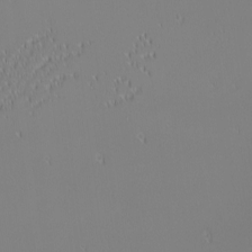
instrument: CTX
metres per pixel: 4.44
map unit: Nhu
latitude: -6.8975
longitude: -80.8191
